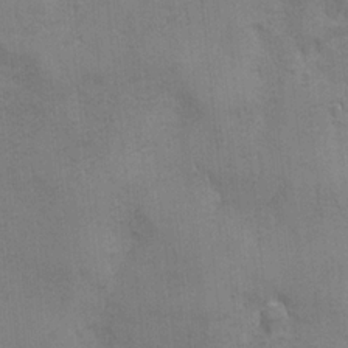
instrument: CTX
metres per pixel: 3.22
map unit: Ave
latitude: -7.0297
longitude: -120.4790
